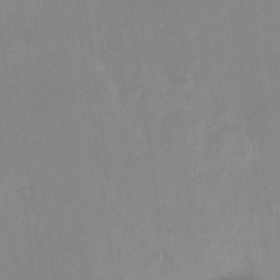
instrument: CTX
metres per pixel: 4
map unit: Ht
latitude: -13.5588
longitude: -58.0255
